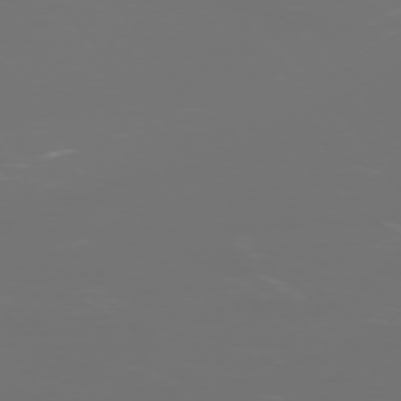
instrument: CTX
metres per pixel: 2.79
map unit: Ap
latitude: -75.6722
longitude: -75.7261
